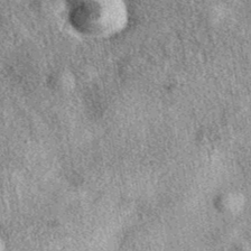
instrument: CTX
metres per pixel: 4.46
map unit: eAb
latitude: 39.2159
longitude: 106.9730
